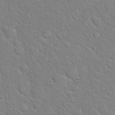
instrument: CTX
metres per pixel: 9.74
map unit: Hto
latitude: 17.9528
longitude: -52.0633
